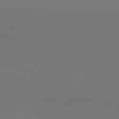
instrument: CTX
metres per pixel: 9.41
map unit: Hpe
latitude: 77.3292
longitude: -134.8569
